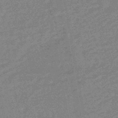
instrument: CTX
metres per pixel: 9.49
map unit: HNhu
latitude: -44.2740
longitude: 99.5021
